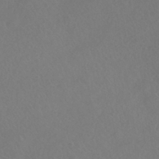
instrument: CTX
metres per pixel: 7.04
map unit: HNhu
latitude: -41.3698
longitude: 97.3888
